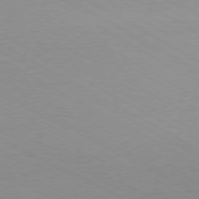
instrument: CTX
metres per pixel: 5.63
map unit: Ap
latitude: -77.9745
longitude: -74.0255
